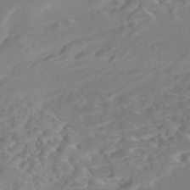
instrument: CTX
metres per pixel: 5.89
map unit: Nhe
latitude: -46.6896
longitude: 153.1242
